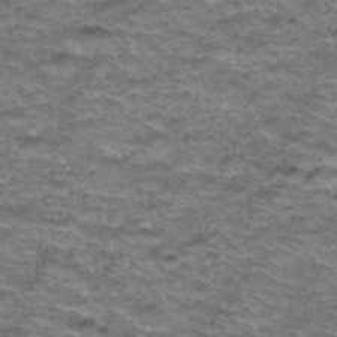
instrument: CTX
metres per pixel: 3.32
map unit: Hto
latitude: 38.3467
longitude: -43.4049
